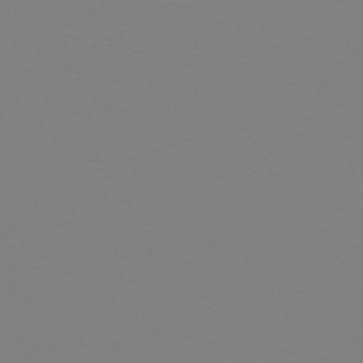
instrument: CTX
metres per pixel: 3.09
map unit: HNb
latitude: -45.5021
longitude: 56.2928
